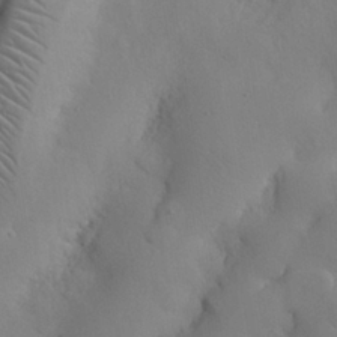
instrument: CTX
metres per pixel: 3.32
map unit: Nhu
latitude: 26.0822
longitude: -72.6113
